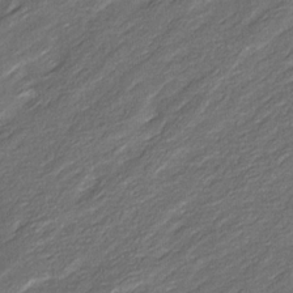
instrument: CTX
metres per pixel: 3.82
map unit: Ave
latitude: 16.6113
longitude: -136.4601
